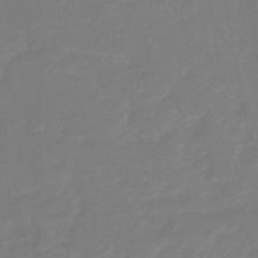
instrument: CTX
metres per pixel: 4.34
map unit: eHb
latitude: -46.4818
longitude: 88.2739
